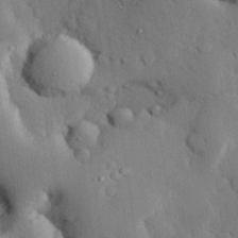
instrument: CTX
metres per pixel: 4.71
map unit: eHh
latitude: 27.9528
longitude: -78.9136
